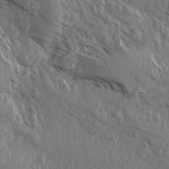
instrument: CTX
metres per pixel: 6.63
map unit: Aa
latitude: 14.4034
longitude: -142.8002
